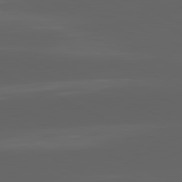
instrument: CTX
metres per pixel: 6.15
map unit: lApd
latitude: 81.3859
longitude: -146.4034
